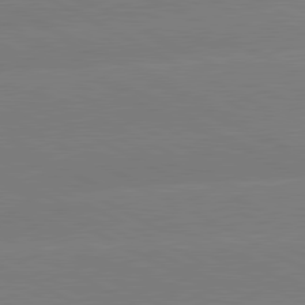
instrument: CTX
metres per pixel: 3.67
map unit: lApd
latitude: 80.8758
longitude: -153.5560
